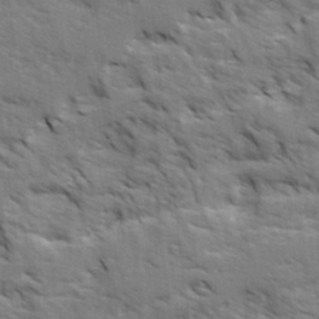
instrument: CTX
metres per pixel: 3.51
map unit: Ave
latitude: 1.8583
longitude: -110.1956
